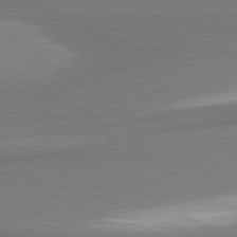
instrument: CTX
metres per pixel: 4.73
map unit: lApd
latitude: 80.4412
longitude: 167.6155
